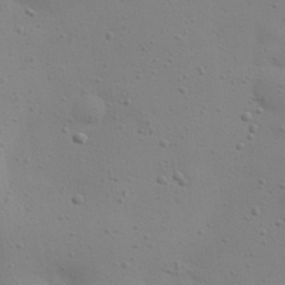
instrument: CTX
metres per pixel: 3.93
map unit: eHh
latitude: 24.5356
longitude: -69.7450
